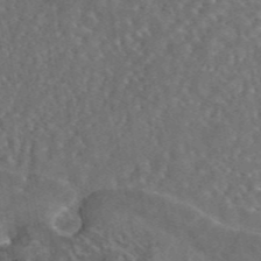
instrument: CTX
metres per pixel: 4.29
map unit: eAb
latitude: 44.9702
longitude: 110.5762
